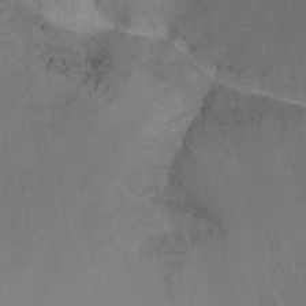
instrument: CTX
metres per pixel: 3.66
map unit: Ht
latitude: -9.2376
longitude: -38.5168
